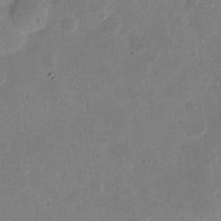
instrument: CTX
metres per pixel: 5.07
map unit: eHh
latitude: 5.4804
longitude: -71.4993
